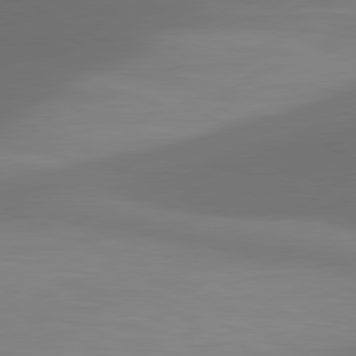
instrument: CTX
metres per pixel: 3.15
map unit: lApd
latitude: 81.2537
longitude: 132.1039
